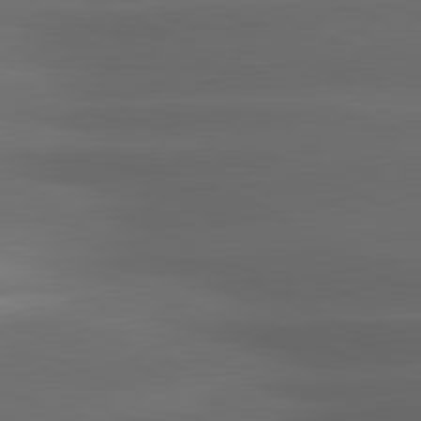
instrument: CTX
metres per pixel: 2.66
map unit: lApd
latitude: 81.2159
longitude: -143.3104
